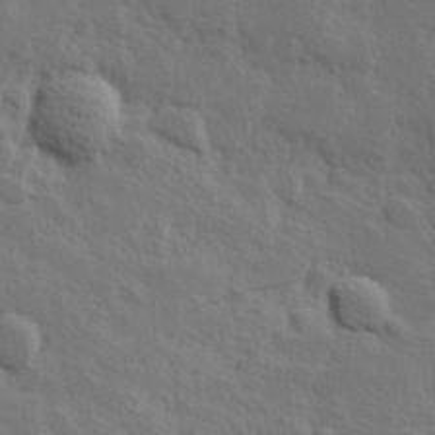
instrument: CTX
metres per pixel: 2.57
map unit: Hve
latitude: 25.2537
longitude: 145.3510
